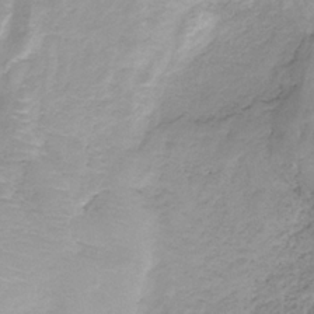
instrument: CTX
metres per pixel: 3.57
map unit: HNb
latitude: -33.3888
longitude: 60.6330
